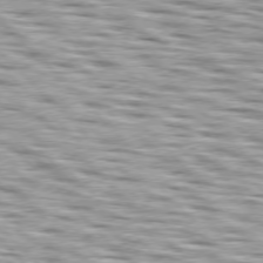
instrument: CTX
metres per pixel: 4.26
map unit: lApd
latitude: 76.8380
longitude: -58.2523
